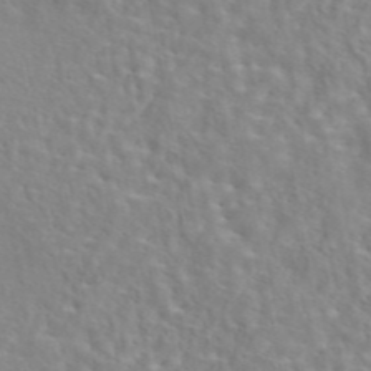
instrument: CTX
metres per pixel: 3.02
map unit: eAb
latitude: 44.5357
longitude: 117.3131
